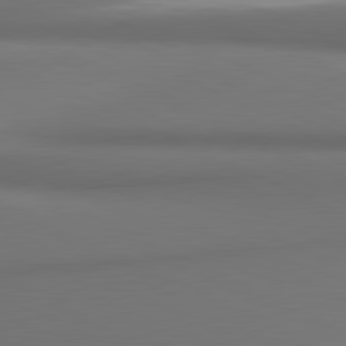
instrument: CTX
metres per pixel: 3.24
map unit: lApd
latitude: 81.5560
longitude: 172.9164
